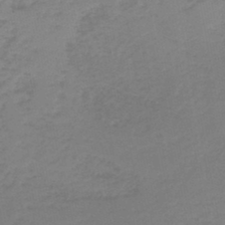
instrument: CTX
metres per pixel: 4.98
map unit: HNb
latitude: -45.0675
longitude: -45.7449
